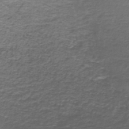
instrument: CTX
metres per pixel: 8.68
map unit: lHb
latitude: -43.0297
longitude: 58.1038
